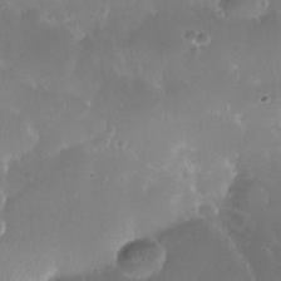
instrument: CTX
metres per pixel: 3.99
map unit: Nhe
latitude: -36.2172
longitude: -131.1215
